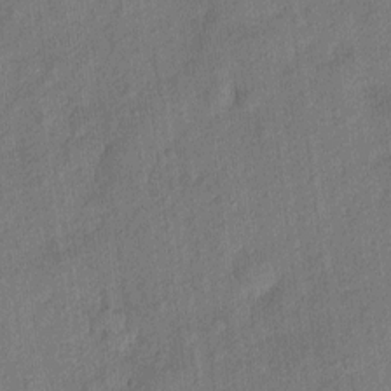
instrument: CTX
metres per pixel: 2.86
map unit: eHh
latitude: 4.0633
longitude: -74.5924
